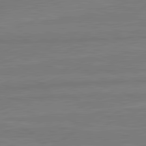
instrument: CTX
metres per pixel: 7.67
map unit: lApd
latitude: 81.8394
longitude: -175.8961
